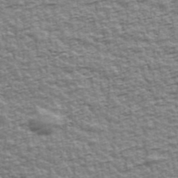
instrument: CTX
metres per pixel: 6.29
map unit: Ave
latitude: 42.7435
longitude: -112.1956
